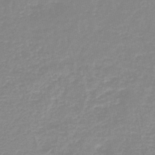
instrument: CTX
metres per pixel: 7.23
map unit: HNb
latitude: -44.7652
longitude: 53.6721
